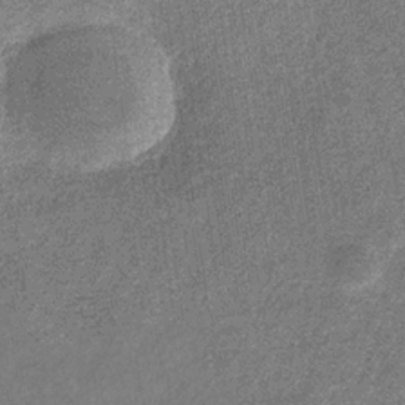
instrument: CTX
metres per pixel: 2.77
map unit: eHb
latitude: -31.3887
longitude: 70.8030
